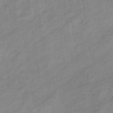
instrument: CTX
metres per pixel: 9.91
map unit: eHb
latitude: -37.6155
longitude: 78.2361
